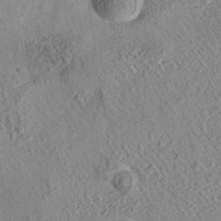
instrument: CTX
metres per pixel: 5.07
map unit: eAb
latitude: 35.6882
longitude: 108.9164
